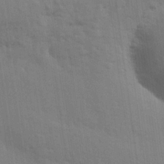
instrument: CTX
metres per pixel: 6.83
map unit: eHh
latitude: 24.6301
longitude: -79.5560
